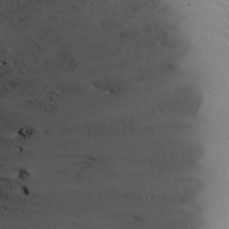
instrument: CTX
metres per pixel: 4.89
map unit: Ave
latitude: 9.0081
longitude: -105.4616
